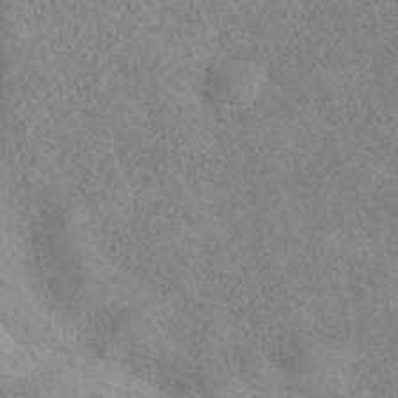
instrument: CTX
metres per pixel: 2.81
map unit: eAb
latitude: 40.3089
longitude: 105.5966
